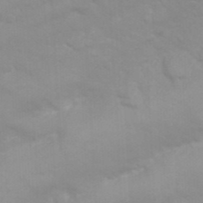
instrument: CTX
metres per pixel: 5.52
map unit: Nhu
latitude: 26.7624
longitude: -61.6505
